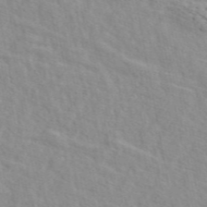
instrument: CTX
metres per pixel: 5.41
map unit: eAb
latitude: 48.6302
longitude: 120.0850
